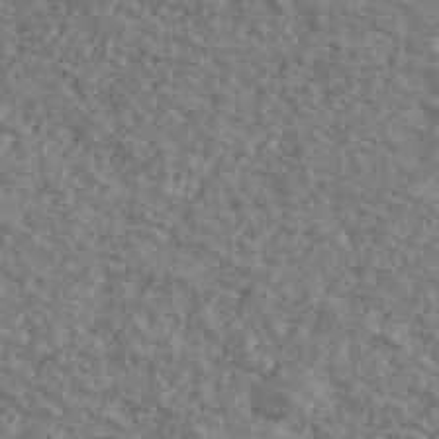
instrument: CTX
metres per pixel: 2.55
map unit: Ave
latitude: 40.7246
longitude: -108.3089
